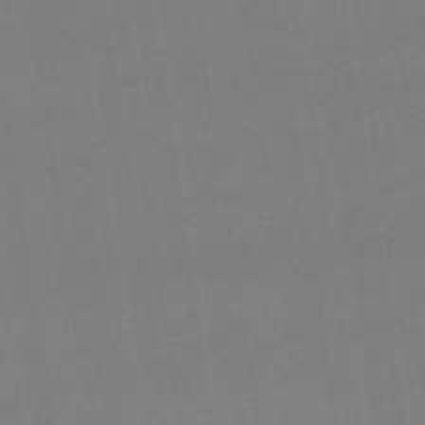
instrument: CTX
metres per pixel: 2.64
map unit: lHb
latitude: -47.9178
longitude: 67.4832
